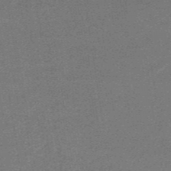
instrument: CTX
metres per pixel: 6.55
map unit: HNb
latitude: -45.2187
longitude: 52.5195
